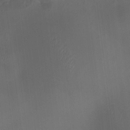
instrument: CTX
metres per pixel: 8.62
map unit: HNhu
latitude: 9.9339
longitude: 9.7289
